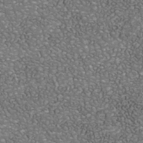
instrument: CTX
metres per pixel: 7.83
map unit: Nhu
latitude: -39.9745
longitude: -81.2348
